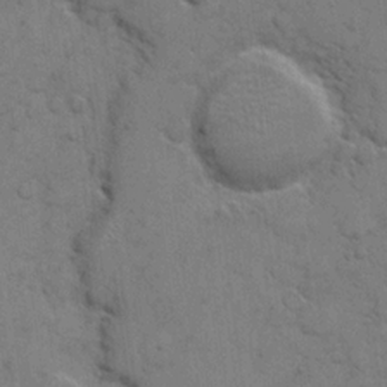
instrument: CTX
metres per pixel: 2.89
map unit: eHh
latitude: 6.1200
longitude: -64.8947
